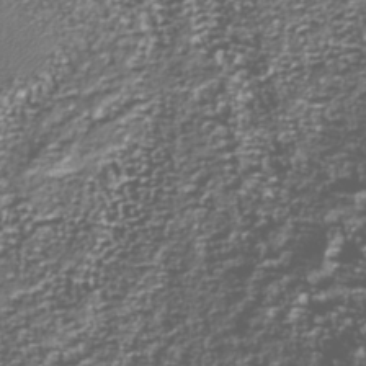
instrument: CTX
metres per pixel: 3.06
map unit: Nhu
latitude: -39.5588
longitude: -82.1955
